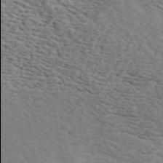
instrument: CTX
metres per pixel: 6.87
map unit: ANa
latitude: 45.1970
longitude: 38.0094
